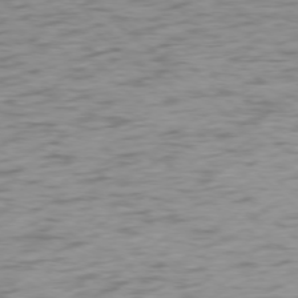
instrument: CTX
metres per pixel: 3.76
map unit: Ap
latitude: -77.2187
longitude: -79.2537
